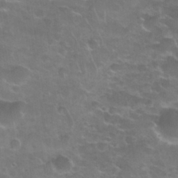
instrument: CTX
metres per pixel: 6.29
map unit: Nhu
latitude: 28.2522
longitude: -61.1025
